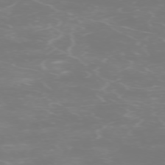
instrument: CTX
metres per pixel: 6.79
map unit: Hpe
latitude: -73.6344
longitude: 4.7274
